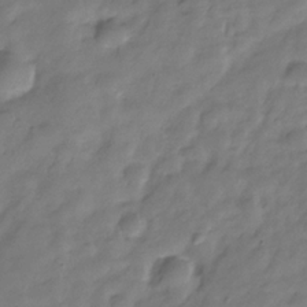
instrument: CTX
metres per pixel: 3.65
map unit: Hve
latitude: -31.3320
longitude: 91.3321
